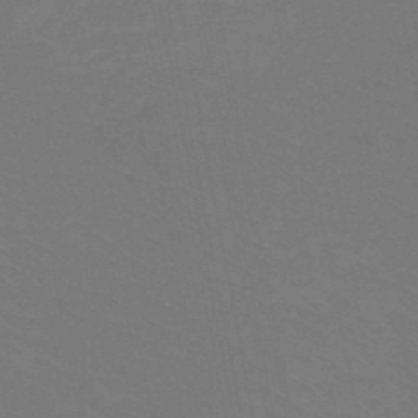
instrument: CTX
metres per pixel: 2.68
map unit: HNb
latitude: -50.4251
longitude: -53.3671
